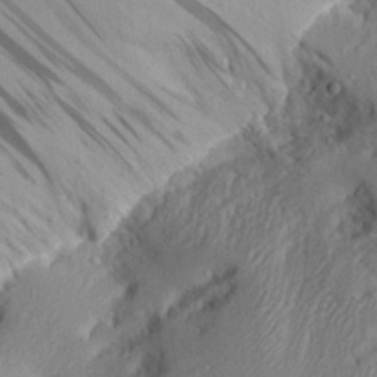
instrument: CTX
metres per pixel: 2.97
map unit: Aa
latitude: 29.7449
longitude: -135.3292
